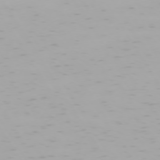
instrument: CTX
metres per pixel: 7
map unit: Hpe
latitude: -74.0850
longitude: 4.7652
